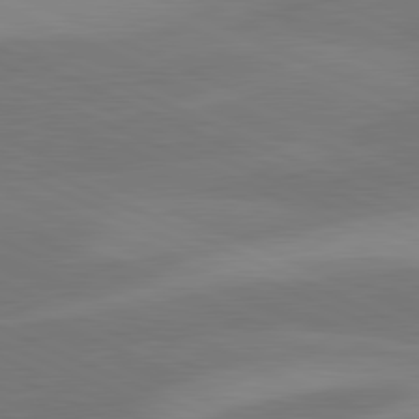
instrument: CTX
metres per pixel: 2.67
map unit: lApd
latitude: 81.4615
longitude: 125.7289
